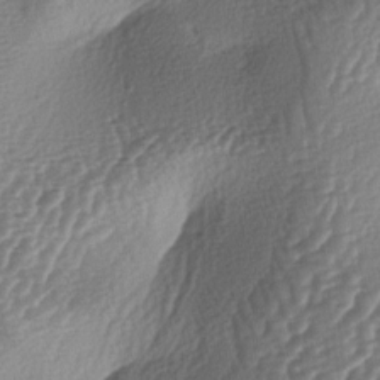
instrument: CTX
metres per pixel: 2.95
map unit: lAa
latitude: -4.0850
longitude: -128.5923
